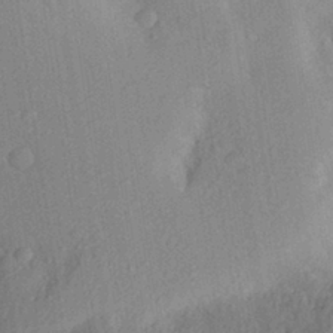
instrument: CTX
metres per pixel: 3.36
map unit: Aa
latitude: 28.1200
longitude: -145.7072
